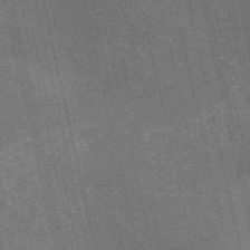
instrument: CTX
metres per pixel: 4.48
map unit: HNb
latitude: -51.8611
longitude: -41.4048
